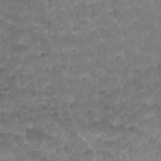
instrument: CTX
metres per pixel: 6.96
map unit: Nhu
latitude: 26.6491
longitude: -53.5749
